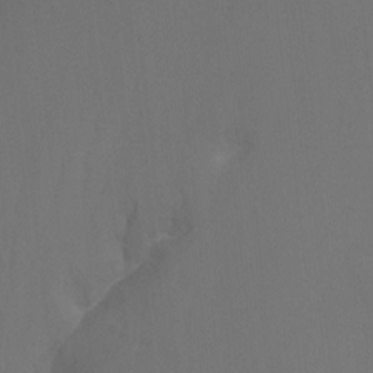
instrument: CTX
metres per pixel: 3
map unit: Nhu
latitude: -8.0472
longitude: -79.9717
